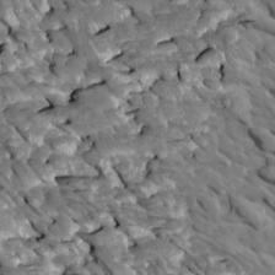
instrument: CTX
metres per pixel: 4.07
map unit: Htu
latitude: 1.2537
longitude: 142.7841
